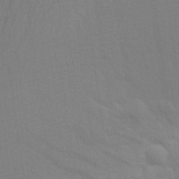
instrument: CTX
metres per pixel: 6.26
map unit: Aa
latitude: 24.8569
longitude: -145.6694
